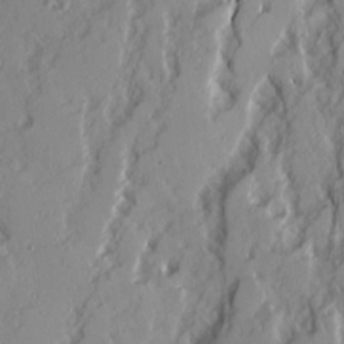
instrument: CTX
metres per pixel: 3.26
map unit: Ave
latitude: 14.4790
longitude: -130.8380
